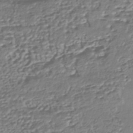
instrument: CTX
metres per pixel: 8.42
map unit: HNhu
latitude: -43.4454
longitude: 107.2754
